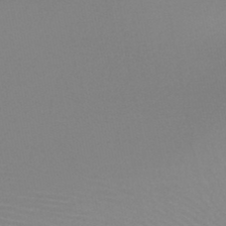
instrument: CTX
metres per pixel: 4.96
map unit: HNb
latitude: -47.0864
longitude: -43.4615
